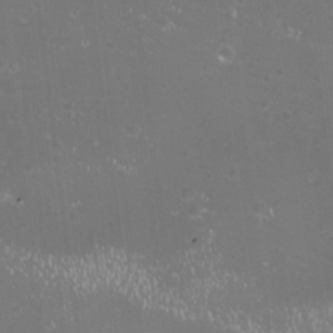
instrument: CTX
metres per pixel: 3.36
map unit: eHh
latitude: -11.9556
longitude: -61.7449
